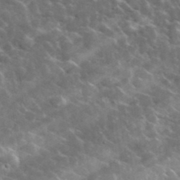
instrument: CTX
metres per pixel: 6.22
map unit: lHvf
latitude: 37.2915
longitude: -90.1389
